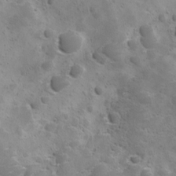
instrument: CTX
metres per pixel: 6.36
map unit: Ave
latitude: 11.2159
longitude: -106.1200
